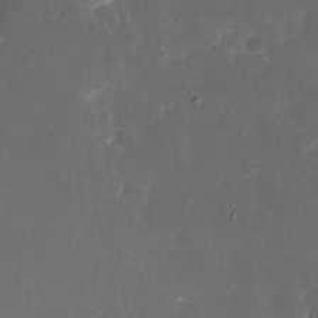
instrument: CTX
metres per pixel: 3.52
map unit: Nhu
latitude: -27.8044
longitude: -72.6680
